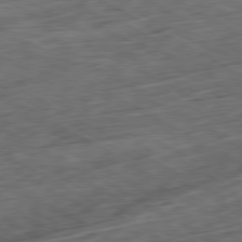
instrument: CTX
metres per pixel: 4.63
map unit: Ap
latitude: -80.6141
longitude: -73.9528
